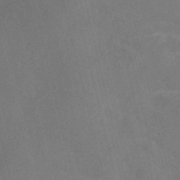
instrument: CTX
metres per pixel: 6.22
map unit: Nve
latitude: -57.3698
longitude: 54.6141
